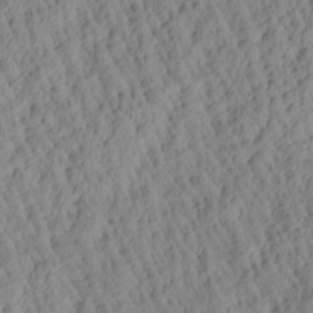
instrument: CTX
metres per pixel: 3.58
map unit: Aa
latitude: 26.7057
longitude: -135.4615
